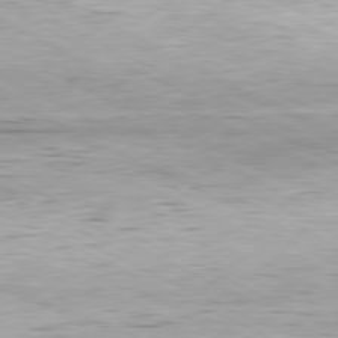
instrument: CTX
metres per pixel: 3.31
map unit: Hpe
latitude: -81.2187
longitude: 11.8800
